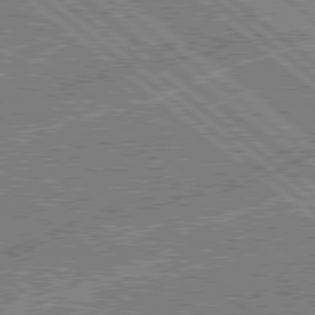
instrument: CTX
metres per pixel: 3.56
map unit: lApd
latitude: 78.8758
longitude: -143.7072
